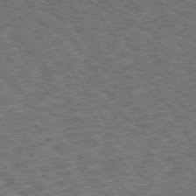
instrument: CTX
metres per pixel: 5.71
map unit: Hpe
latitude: 73.7450
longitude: -124.4223
